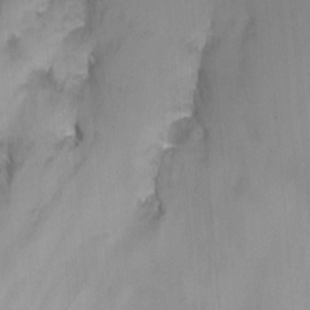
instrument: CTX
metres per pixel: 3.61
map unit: Nhu
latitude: -7.2565
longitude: -51.5749
